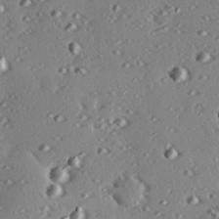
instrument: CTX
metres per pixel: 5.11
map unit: eHh
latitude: 22.3467
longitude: -89.9717
